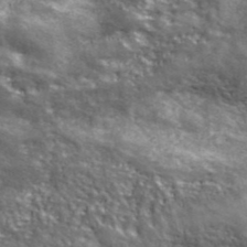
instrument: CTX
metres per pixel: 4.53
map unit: ANa
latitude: 42.8758
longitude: -87.1781
